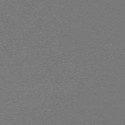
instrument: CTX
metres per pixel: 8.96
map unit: eHh
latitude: -63.4454
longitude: 52.8408
